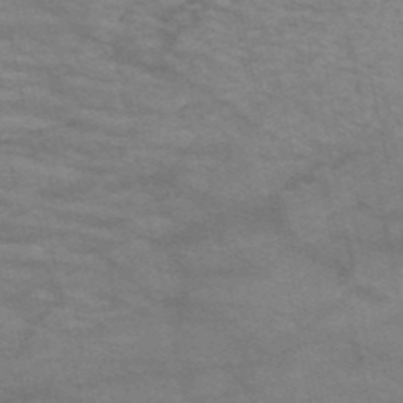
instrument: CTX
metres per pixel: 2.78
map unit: HNb
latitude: -53.2753
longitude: -43.8961
